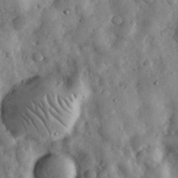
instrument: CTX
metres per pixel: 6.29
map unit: eHh
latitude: 34.1011
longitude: -68.7624
